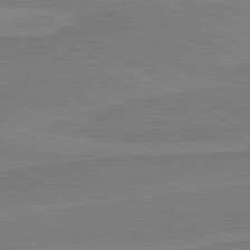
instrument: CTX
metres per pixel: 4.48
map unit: lApd
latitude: 81.3293
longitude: 170.9920
